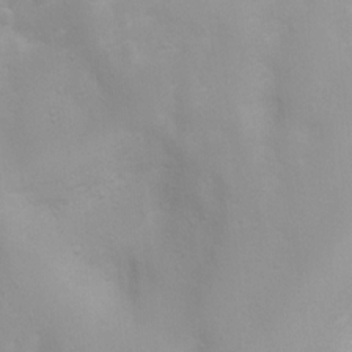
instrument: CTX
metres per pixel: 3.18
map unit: Ht
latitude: 3.3292
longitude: -22.4034
